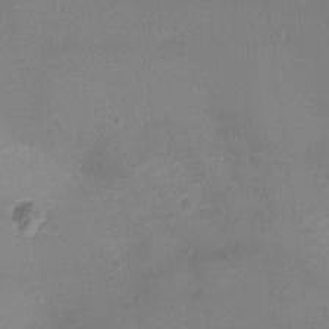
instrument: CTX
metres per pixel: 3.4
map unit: Ht
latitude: -7.9367
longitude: -18.7246
